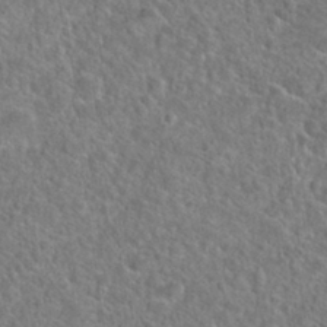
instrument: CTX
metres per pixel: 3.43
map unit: Hto
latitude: 23.7638
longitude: -48.3278
